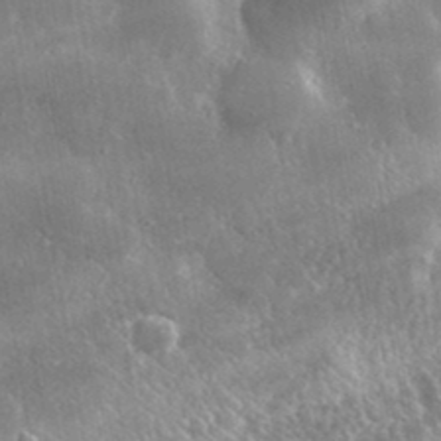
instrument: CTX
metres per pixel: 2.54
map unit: lHvf
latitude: 31.6694
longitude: -91.0081
